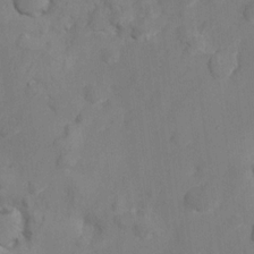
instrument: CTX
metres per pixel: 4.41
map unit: Nhu
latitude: 10.2901
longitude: -27.6316
